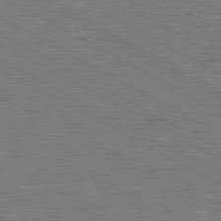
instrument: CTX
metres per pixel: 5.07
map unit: lApd
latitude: 80.6301
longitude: 118.5763
